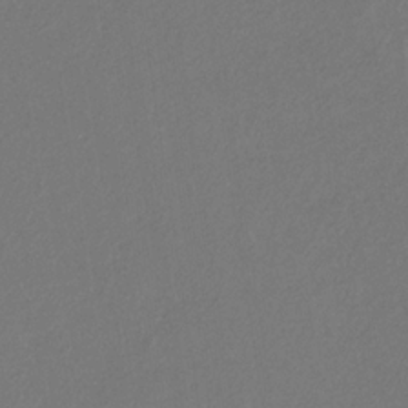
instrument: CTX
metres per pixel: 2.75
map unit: eHb
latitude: -31.0486
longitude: 68.2550
